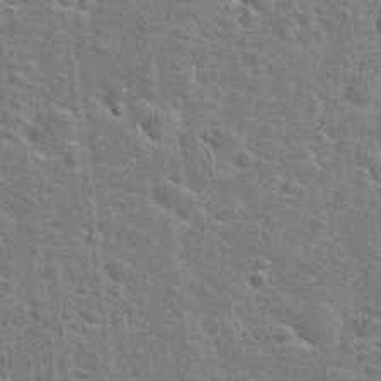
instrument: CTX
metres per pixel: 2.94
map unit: Hto
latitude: 24.1955
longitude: -47.7828
